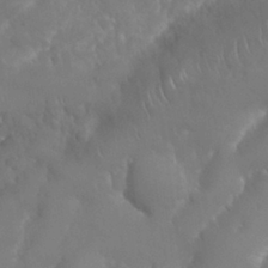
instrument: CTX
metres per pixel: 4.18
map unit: Nhu
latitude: 25.1592
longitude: -61.9906
